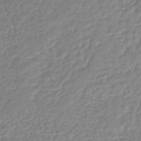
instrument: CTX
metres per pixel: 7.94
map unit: lHb
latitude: -41.8800
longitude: 68.6518
